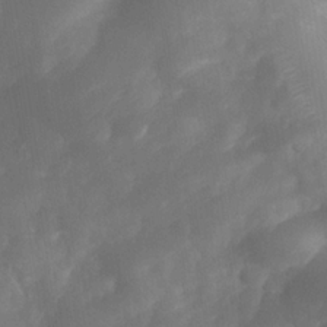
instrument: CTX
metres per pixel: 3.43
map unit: Nhe
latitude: -34.0094
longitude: -145.4993
